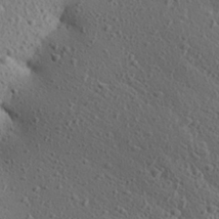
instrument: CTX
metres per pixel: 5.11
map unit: Aa
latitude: 27.8206
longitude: -142.6680
